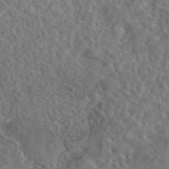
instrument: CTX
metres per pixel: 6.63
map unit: eAb
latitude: 43.4238
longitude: 109.4076
